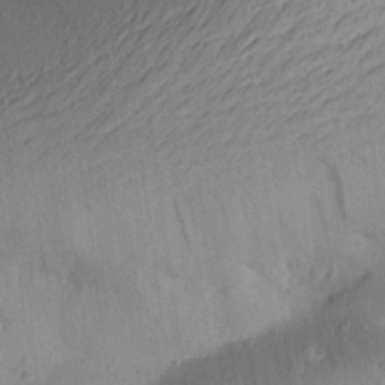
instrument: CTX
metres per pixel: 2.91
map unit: Aa
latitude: 25.8205
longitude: -145.2348
